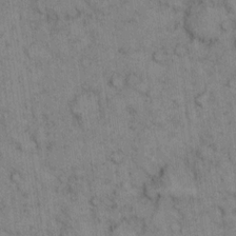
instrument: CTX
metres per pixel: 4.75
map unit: eHh
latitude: 14.7058
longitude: -63.1026
